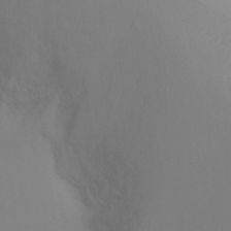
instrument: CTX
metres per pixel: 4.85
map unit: Ht
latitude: -6.2928
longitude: -29.8583
